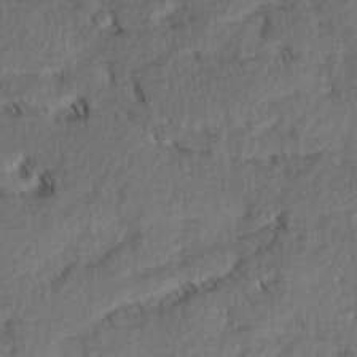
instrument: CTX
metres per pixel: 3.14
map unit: Ave
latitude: 2.3656
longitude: -110.1011
